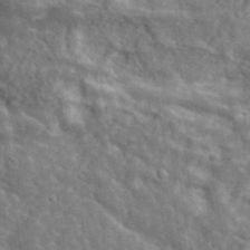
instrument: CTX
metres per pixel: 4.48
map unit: lHvf
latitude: 37.0459
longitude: -88.2523
